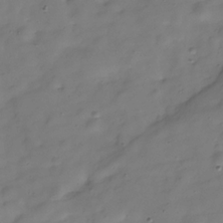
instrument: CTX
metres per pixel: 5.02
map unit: Hve
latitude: -30.0094
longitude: 92.4062
